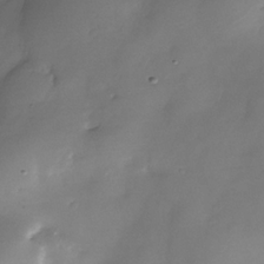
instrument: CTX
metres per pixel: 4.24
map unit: Nhe
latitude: -34.3873
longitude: -144.2522
